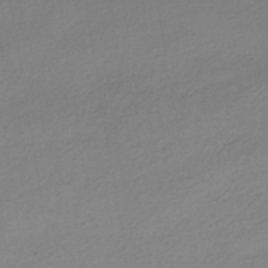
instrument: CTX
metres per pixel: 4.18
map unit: HNhu
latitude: -41.8233
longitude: 95.7099
